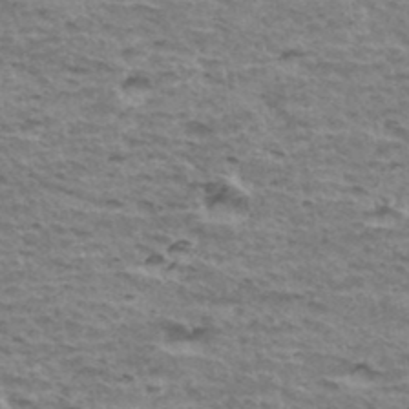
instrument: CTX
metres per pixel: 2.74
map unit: Hto
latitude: 35.8772
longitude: -43.2537
